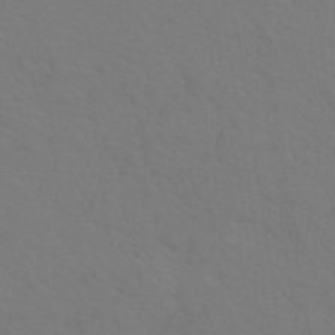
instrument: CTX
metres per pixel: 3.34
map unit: ANa
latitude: 39.8961
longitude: 20.8030
